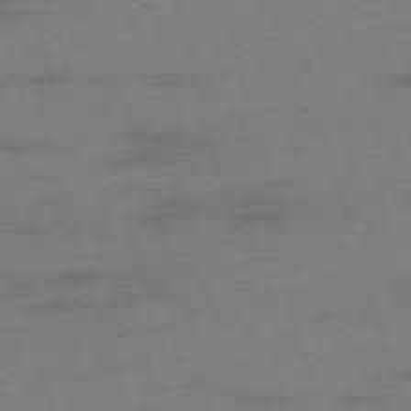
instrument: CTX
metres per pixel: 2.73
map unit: Ap
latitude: -75.8045
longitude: -73.2726
